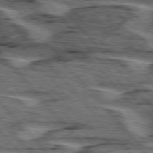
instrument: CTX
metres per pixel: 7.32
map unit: lApd
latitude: 75.8205
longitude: -76.9891
